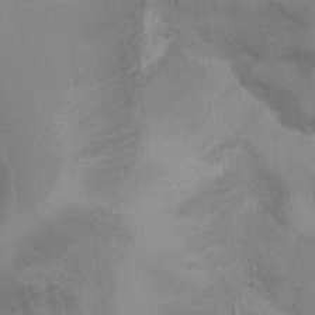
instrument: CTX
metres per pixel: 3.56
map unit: Hto
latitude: 11.8395
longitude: -35.7638
